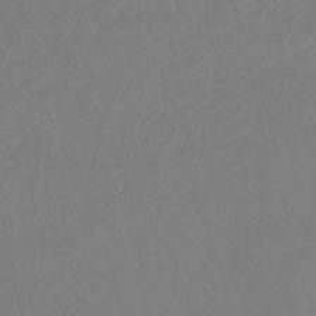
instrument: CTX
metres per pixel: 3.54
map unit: eHb
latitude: -45.7478
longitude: 81.1053
